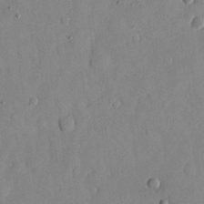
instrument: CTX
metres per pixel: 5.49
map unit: eHh
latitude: 13.3293
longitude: -68.1956
